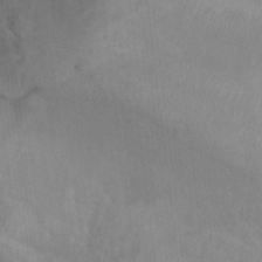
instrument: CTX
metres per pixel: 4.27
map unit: Ht
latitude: 3.9528
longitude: -28.3278
